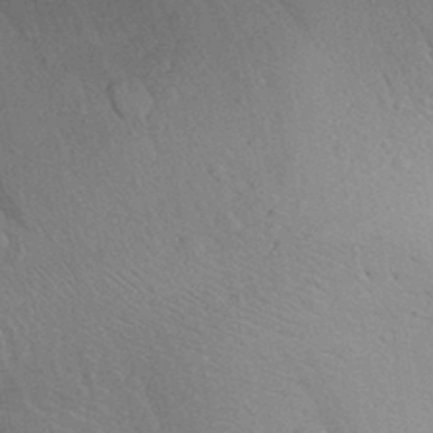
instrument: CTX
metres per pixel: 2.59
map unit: Aa
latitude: 29.8394
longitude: -137.4427
